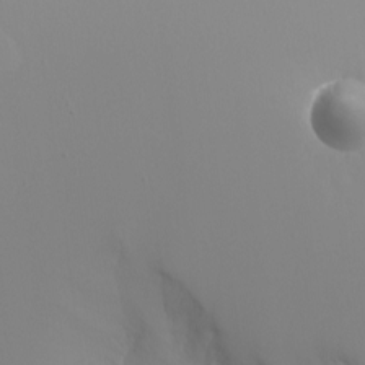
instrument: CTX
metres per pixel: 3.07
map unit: Nhu
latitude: -8.1039
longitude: -91.4804
